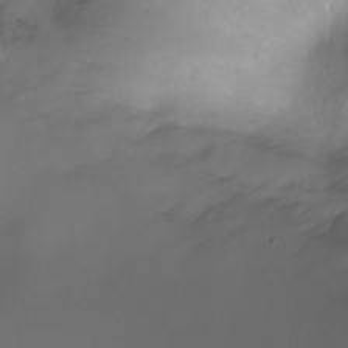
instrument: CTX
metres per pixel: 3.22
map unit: Nhe
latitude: -19.2754
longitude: 144.9353
